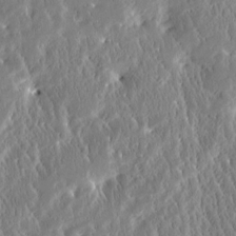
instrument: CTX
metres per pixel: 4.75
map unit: Htu
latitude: -3.8044
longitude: 174.5384
